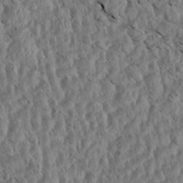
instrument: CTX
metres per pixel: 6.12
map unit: Aa
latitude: 14.6302
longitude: -143.8961
